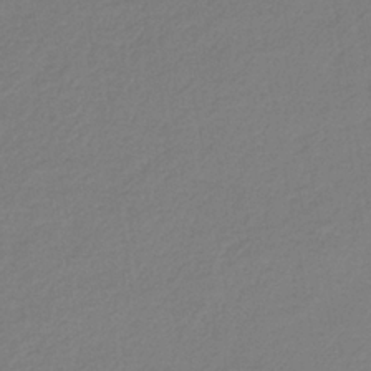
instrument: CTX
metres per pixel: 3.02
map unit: HNb
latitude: -34.7085
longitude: 52.3684
